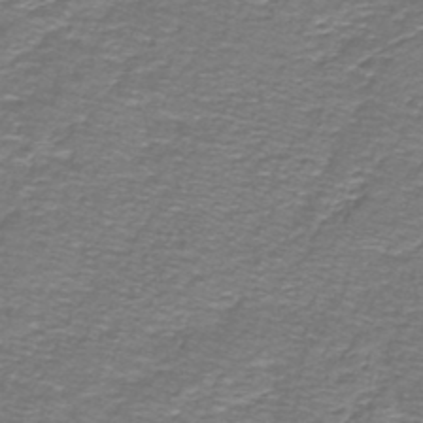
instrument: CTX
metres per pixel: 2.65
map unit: lHb
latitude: -42.8596
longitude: 55.7100
